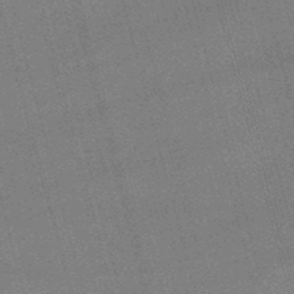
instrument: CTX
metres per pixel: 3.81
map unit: lHb
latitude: -49.0109
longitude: 76.5007
